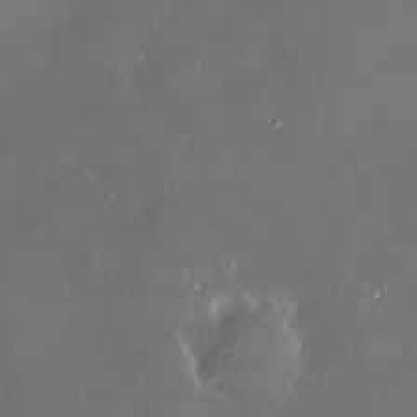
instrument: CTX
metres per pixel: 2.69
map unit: HNhu
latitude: 6.7813
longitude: 8.6896
